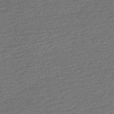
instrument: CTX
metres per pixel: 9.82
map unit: HNhu
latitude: -43.8233
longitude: 99.4454
